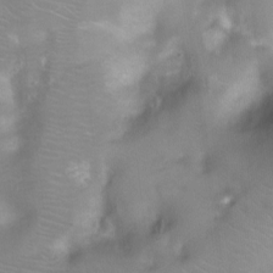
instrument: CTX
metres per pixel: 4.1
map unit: Ht
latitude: -4.4440
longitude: -28.4601
